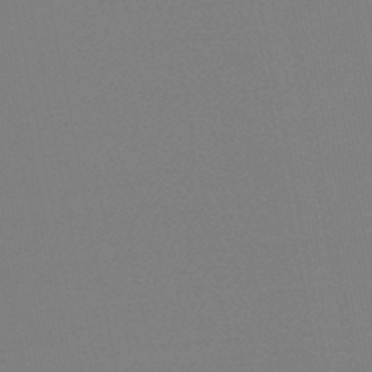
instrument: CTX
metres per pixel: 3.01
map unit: lHb
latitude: -46.8975
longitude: 69.5210
